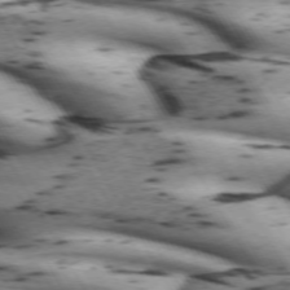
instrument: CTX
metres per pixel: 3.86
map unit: lApd
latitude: 71.6694
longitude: -52.1578
